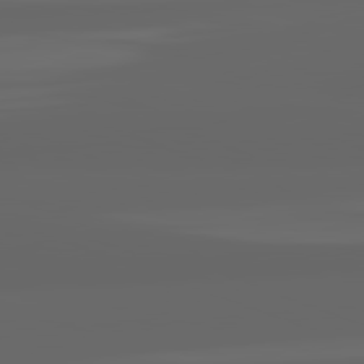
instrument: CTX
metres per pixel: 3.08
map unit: lApd
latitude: 82.1955
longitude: -168.6302
